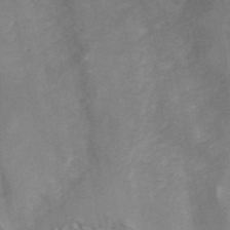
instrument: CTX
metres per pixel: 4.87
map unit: ANa
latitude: 45.4048
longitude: 27.1809
